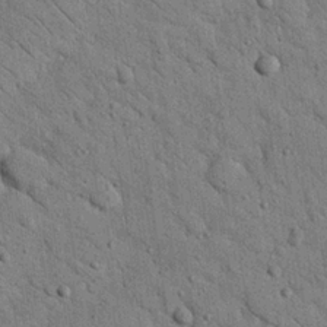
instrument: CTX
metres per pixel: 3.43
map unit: Nhu
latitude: 23.7638
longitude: -74.3656
